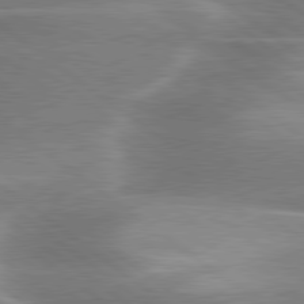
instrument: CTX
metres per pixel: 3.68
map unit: lApd
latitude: 80.0255
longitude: -119.2537
